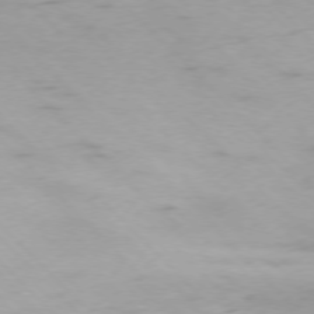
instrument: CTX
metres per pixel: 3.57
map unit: Ap
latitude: -77.0109
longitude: -64.9703
